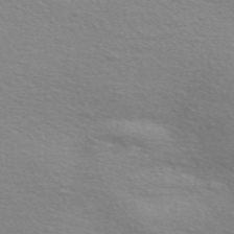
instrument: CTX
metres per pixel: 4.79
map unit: Nve
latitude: -56.7841
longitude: 60.0661
